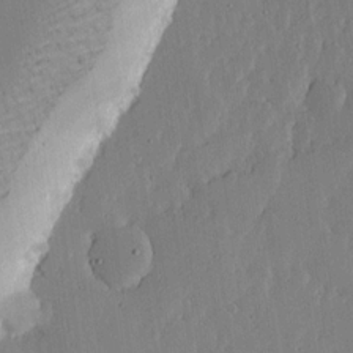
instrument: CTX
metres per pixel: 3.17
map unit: lHvf
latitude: 17.1403
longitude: -115.3103
